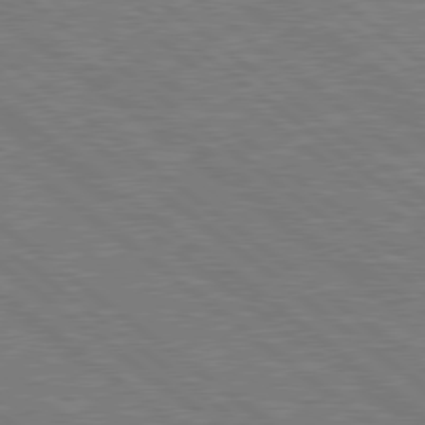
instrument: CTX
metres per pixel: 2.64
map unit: Hpe
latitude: 78.7813
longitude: -129.1970
